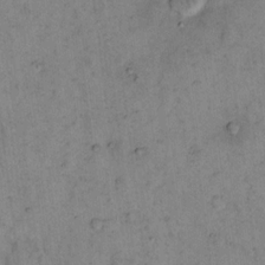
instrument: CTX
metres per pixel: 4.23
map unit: eHh
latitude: 15.3104
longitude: -65.0080
